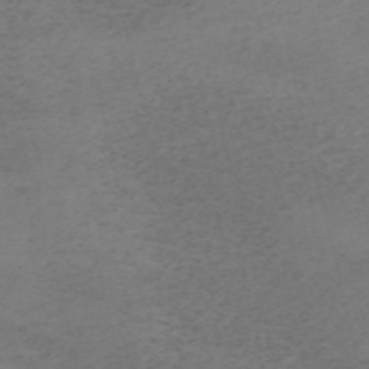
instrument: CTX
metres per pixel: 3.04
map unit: HNb
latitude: -55.6911
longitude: -46.6491
